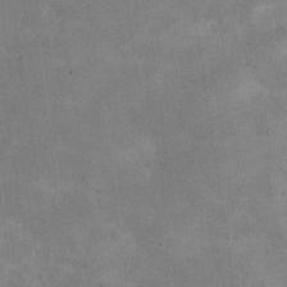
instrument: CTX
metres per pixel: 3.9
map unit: Hve
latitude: -31.6344
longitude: 93.9367
